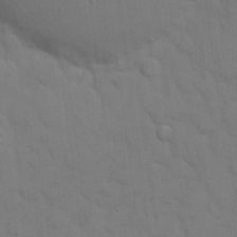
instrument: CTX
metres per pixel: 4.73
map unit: eHh
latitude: 18.6490
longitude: -62.9892
